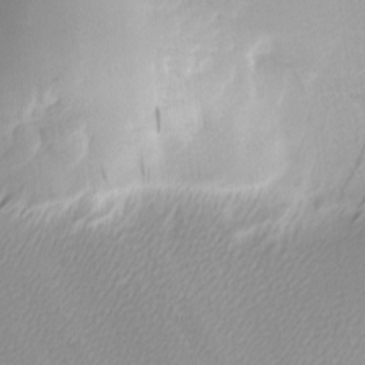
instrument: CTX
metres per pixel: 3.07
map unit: lAa
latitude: -5.6722
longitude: -122.3845
